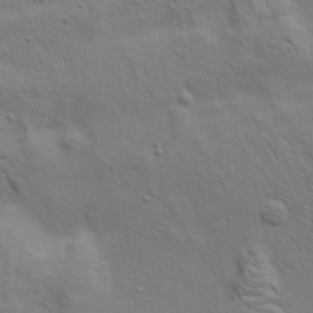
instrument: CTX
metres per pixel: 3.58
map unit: Aa
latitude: 21.1592
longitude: -142.1200
